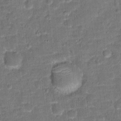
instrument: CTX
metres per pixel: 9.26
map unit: Hto
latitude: 15.4994
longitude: -38.8947
